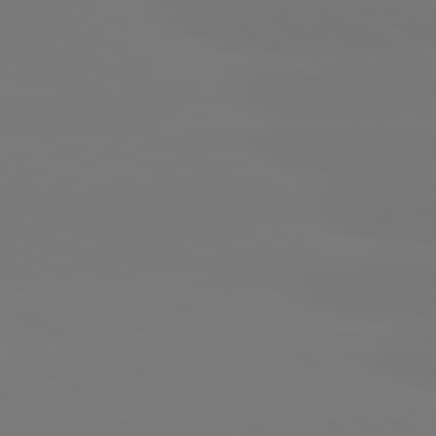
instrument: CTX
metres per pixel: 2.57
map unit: lApd
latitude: 81.0836
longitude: -148.9892
